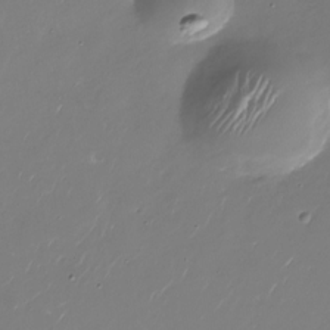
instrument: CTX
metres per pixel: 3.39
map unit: Nhu
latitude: -29.0487
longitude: -75.8583
